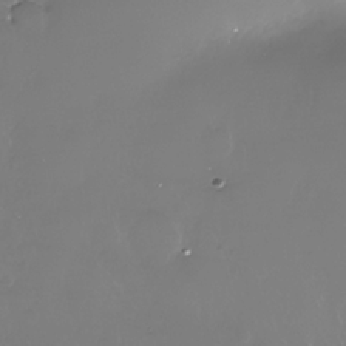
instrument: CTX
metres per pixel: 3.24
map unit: Nhe
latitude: -34.4062
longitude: -89.0837
